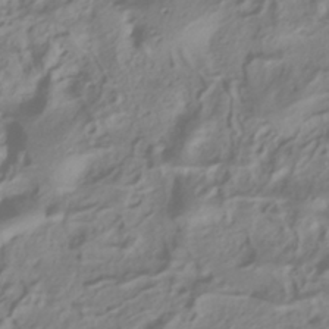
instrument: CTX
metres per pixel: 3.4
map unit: ANa
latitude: -38.3306
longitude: 96.4251
